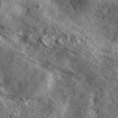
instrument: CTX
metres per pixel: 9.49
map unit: ANa
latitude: 42.9136
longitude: 47.4832
